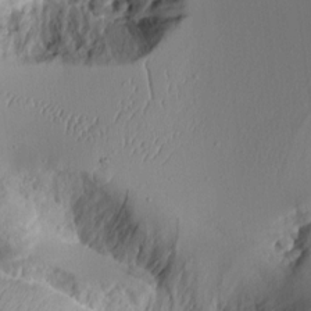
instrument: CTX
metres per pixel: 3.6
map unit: Aa
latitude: 10.3467
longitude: -126.3656
